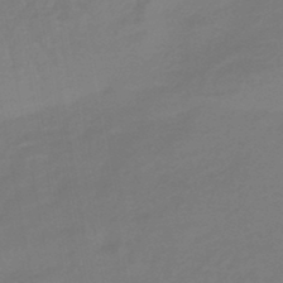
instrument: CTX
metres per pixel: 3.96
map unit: eHb
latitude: -46.2739
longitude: 88.2550
